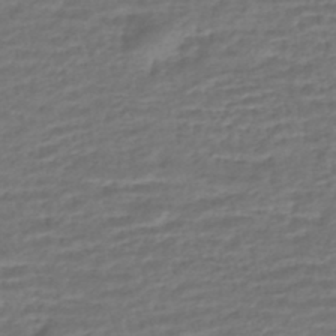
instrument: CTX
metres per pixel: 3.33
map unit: HNhu
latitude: -45.6911
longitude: 102.8219
